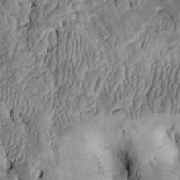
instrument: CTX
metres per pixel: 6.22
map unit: Htu
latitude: -2.1794
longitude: 150.6707
